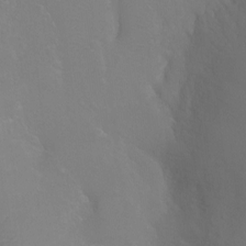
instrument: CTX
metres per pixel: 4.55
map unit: Ht
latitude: -4.2550
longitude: -24.7246
